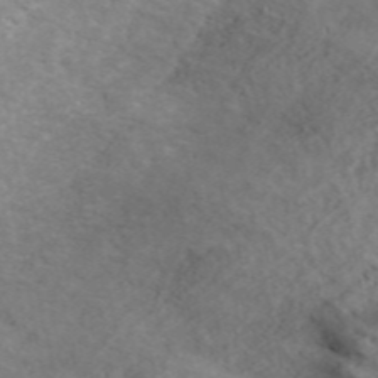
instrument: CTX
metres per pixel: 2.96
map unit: ANa
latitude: 46.9514
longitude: 26.9919
